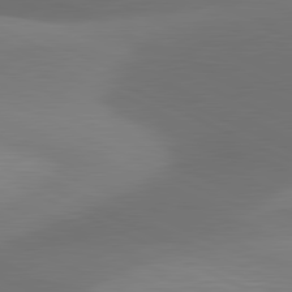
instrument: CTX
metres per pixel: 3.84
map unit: lApd
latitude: 81.2348
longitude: 131.4643
